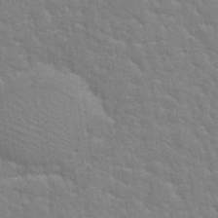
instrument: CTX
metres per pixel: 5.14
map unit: Hto
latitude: 35.3292
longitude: -51.9339
